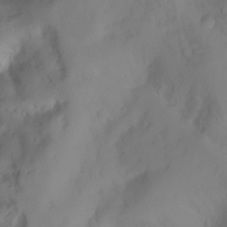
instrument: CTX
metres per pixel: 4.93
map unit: Nhu
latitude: -12.9164
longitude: -59.0647
